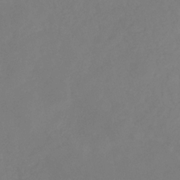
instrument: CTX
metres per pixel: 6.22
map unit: eHb
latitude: -29.8233
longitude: 66.2173
